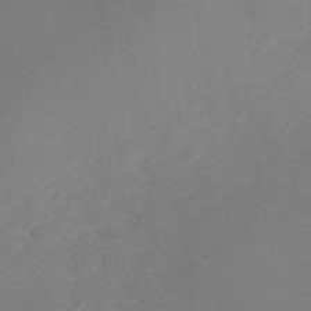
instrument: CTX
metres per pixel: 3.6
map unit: Nhe
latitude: -37.1053
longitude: -86.8947
